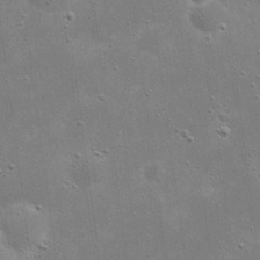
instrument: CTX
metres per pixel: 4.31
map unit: eHh
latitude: 21.2159
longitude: -67.0647
